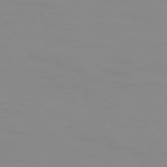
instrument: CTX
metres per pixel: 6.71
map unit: Hpe
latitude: 74.3656
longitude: -127.4238
